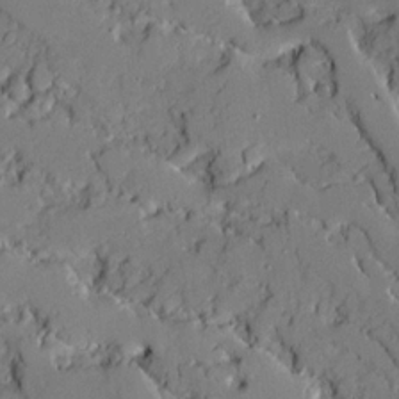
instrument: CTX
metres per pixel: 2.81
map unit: Ave
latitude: 18.8191
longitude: -128.7246
